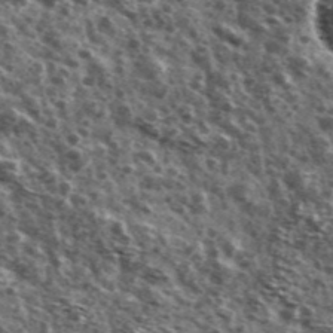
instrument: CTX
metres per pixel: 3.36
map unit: Ave
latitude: 41.0458
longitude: -106.1956
